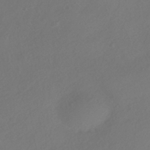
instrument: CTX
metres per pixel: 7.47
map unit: HNhu
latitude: -41.7477
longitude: 106.5574
